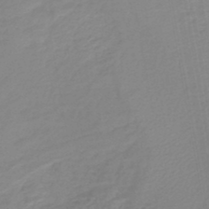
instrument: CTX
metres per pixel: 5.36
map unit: lHb
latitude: -44.8030
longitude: 73.8233
